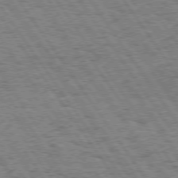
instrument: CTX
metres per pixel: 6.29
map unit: Hpe
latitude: 74.1578
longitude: -138.8569
